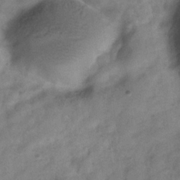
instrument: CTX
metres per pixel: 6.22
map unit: Hve
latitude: -33.2187
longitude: 89.4643
